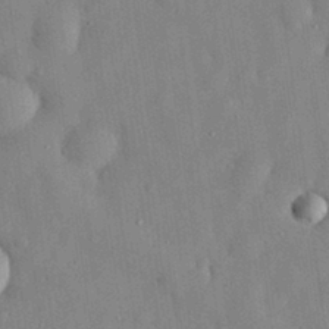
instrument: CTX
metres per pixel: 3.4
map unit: eHh
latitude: 29.4048
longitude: -74.1011
